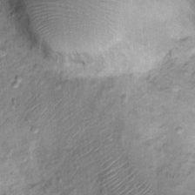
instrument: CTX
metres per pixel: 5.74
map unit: Ht
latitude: 11.6127
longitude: -38.0255
